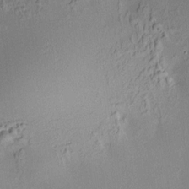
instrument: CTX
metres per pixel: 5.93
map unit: HNhu
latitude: 7.4993
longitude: 14.4818
